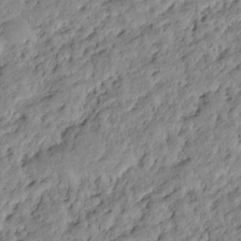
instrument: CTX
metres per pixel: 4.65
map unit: HNhu
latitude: -20.6518
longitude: 85.5210
